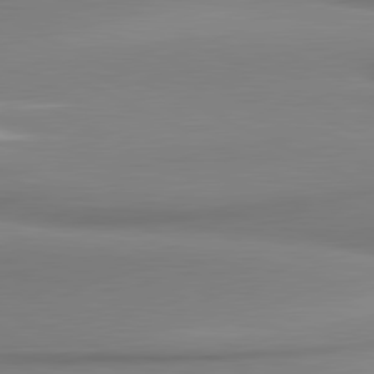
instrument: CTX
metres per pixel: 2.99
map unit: lApd
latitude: 81.2915
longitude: 176.6519
